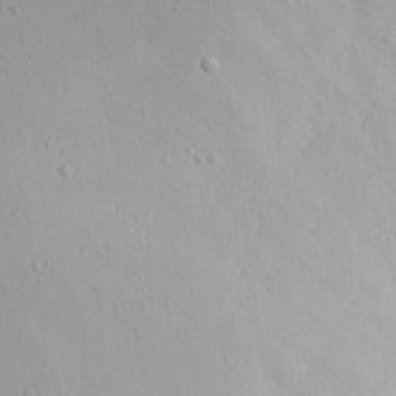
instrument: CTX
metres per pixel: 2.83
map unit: eHh
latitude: 19.7071
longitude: -72.5546
